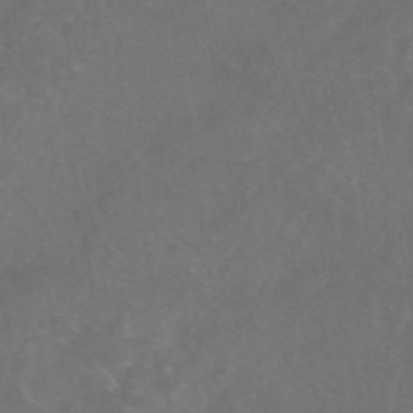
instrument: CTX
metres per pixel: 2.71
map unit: eAb
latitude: 46.6869
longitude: 126.4440
